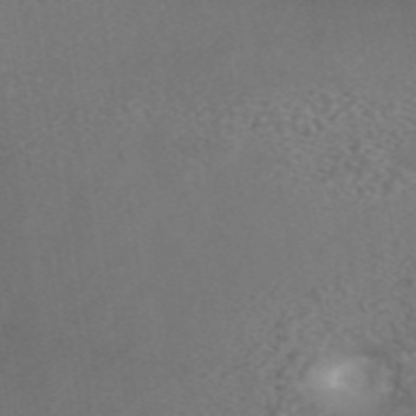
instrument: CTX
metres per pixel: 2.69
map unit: ANa
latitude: 43.9717
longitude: 26.1416
